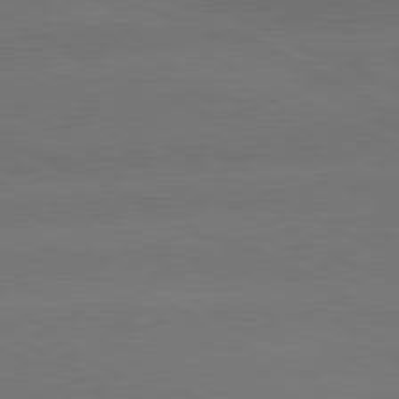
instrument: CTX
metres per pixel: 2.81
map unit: lApd
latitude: 81.1025
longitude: -147.6316
